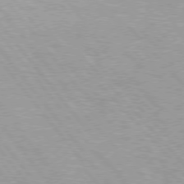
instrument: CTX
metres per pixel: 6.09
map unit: Hpe
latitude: 76.0822
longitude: -152.6869
